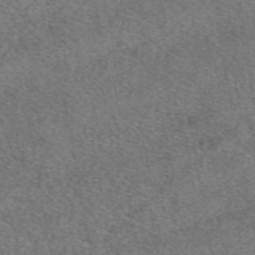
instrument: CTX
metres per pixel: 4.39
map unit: eAb
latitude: 48.6679
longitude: 111.8233
